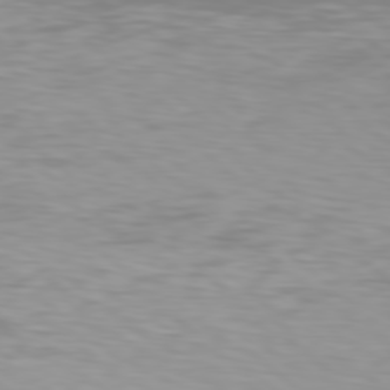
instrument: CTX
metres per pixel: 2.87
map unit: Hpe
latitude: 77.9528
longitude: -135.6883
